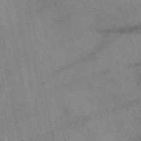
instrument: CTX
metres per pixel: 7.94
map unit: eAb
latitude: 50.2144
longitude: 110.1794
